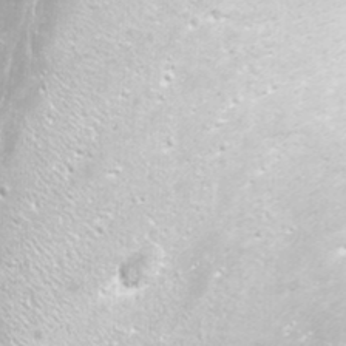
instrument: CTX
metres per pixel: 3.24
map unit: Nhu
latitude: -8.1228
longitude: -73.8583
